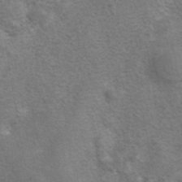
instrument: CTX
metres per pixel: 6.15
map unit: eAb
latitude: 41.9906
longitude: 105.4832
